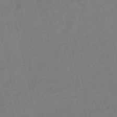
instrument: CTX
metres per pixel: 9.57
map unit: lHb
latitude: -49.4077
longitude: 73.2376
